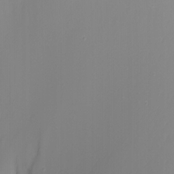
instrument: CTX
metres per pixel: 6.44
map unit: Nhu
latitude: -8.4062
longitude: -82.0444
